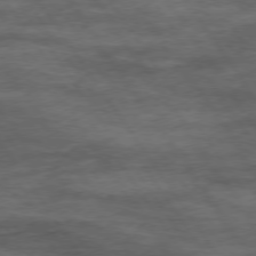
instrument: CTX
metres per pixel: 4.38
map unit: Hpe
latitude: 74.4034
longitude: -142.5735
